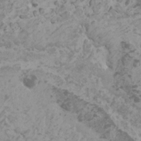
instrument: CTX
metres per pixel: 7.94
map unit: HNhu
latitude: -0.6708
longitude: 2.9541
